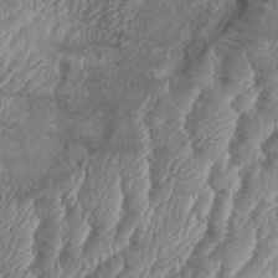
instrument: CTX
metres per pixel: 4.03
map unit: eHh
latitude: 36.2145
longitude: -137.2537
